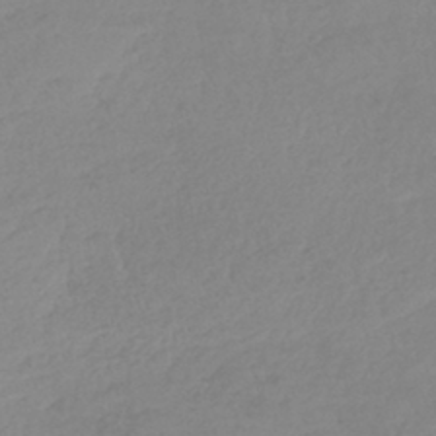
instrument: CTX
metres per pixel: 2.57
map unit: lHb
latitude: -40.8408
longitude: 68.3684
